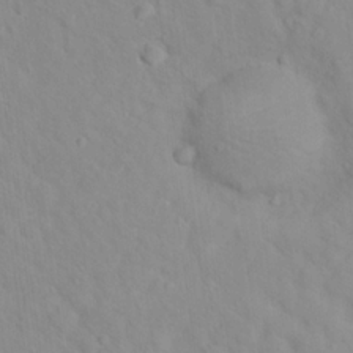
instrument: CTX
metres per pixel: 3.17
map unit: Hto
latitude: 16.8947
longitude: -36.3656
